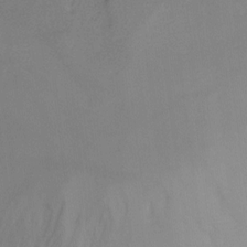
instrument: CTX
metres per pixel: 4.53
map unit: Ht
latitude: -10.3684
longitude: -38.8947
